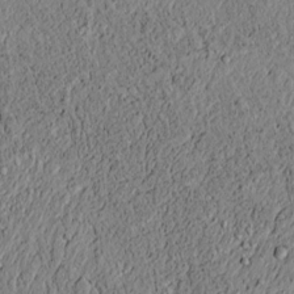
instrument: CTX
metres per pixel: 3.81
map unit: lAvf
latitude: 6.1578
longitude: 167.4832
